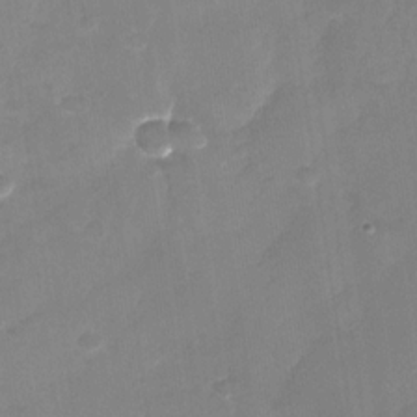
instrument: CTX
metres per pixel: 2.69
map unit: Nhu
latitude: -28.5196
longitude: -62.5735
